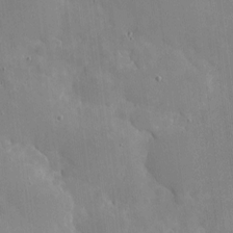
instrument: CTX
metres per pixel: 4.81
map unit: eHh
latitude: 4.2711
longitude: -67.9906
